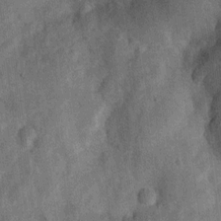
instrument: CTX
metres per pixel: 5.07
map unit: Nhu
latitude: 6.4412
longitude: -23.8961
